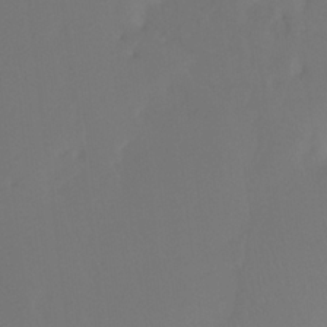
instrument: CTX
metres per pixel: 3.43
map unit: Htu
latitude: -12.9164
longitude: -45.8772
